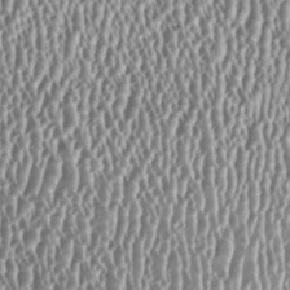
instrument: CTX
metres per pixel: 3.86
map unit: HNhu
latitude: 0.4979
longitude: 0.4629
